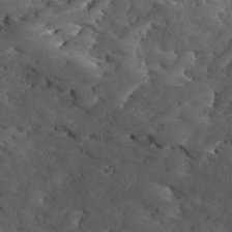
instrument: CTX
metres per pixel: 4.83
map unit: Ave
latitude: 18.2522
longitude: -136.3656
